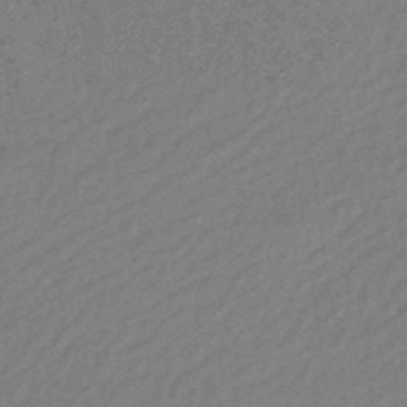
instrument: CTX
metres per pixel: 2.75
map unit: eHb
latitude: -44.1984
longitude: 89.1998
